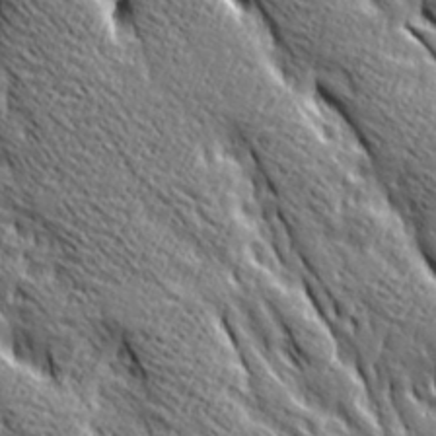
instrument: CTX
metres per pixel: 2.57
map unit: Ave
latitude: 20.5546
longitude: -135.0647
